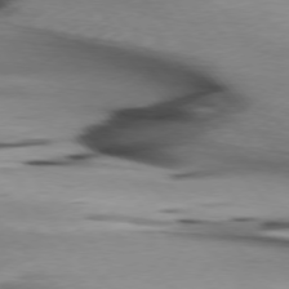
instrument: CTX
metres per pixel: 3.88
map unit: lApd
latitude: 75.6694
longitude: -66.0822
